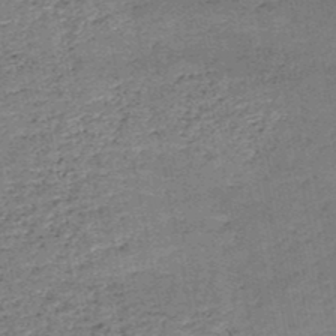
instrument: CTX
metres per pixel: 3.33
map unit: HNb
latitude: -50.5952
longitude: -49.3671
